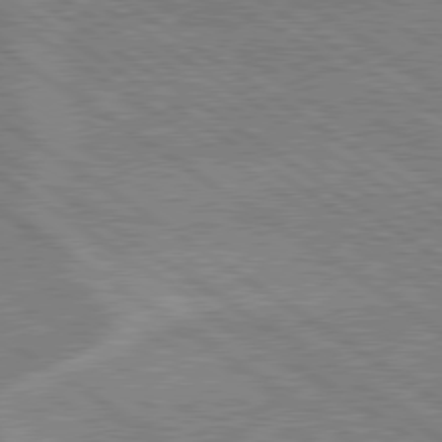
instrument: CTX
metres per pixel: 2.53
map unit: lApd
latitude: 79.3293
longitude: -161.9528
